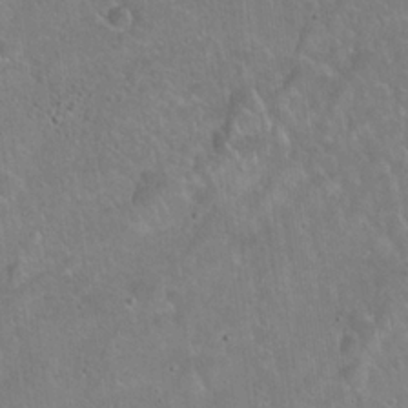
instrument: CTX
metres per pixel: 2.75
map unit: Hto
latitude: 21.7072
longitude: -51.7827
